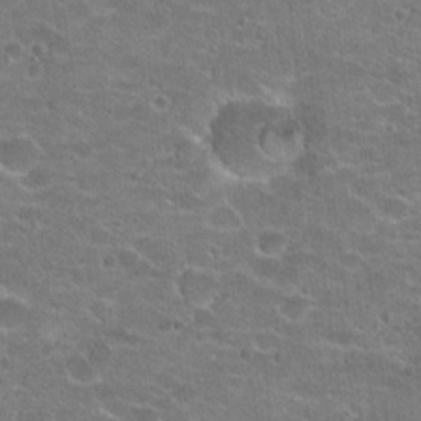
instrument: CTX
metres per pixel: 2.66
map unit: Hto
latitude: 20.9136
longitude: -42.9892
